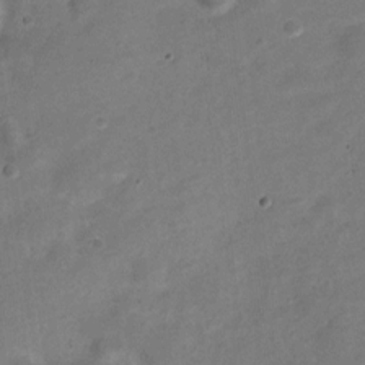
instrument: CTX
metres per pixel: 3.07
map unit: Nve
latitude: -22.3495
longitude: 104.7841
